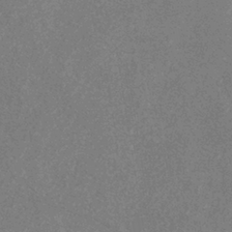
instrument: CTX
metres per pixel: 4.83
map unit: eHb
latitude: -38.5007
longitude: 76.9542
